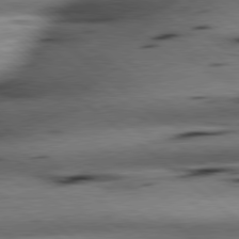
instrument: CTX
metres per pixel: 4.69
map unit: lApd
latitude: 79.2348
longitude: -140.5545
